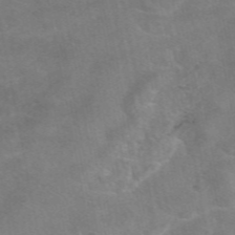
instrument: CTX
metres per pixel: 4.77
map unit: eAb
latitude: 48.3089
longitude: 122.5574
